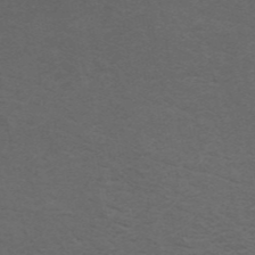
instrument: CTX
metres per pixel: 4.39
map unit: ANa
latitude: 44.3656
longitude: 26.4629
